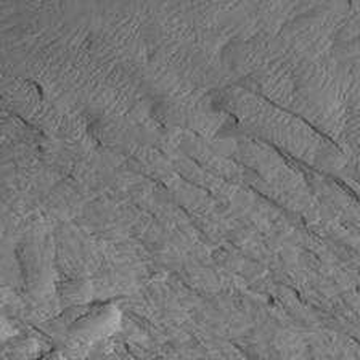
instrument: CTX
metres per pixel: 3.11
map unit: Aa
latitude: 14.0822
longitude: -143.5560
